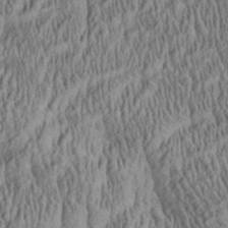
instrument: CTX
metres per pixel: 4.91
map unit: Aa
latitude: 27.6883
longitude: -136.0255
